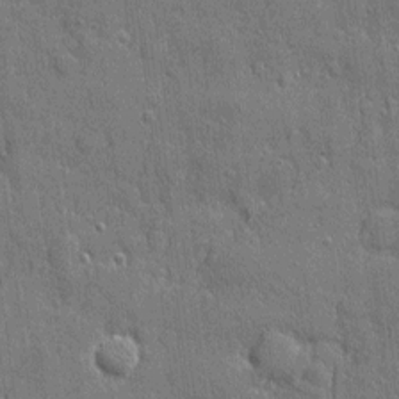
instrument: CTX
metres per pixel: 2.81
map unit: eHh
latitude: 5.5749
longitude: -75.5938
